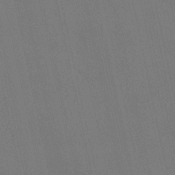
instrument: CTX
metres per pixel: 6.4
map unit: HNhu
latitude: 6.7435
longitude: 4.2361
